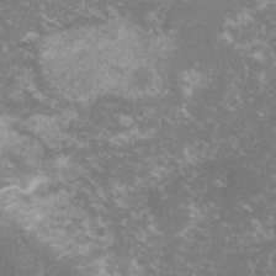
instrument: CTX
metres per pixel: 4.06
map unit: lHvf
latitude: -15.3321
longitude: -99.7827
